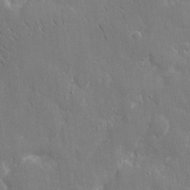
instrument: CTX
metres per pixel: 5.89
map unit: eHh
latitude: 9.0648
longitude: -70.2900
